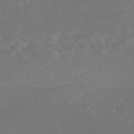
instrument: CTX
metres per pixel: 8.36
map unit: Nhe
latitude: -46.9352
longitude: -170.8380
